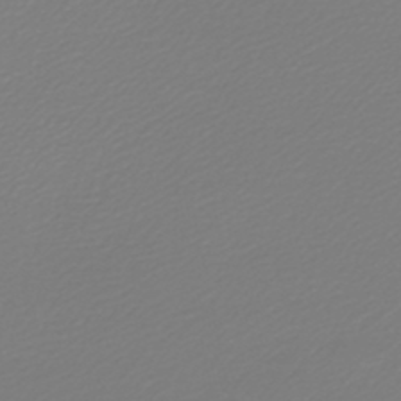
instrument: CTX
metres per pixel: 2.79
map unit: lHb
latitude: -46.2739
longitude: 59.5210
